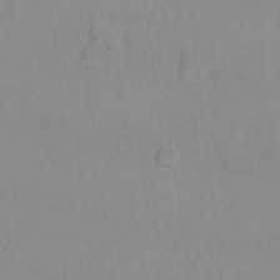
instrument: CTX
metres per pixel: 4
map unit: Hto
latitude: 7.9906
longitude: -35.8394
